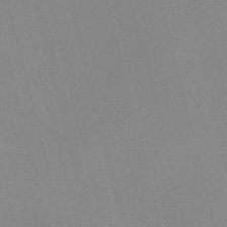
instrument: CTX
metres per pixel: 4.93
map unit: Nve
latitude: -57.5399
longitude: 62.3873
